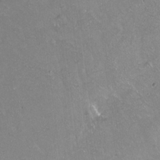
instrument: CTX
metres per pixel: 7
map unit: Hto
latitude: -14.1795
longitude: -41.9717
